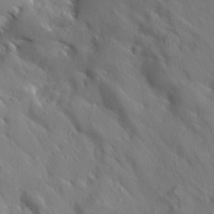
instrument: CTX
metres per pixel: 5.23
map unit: Aa
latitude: 13.2537
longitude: -142.6680
